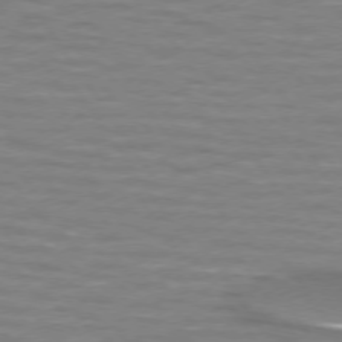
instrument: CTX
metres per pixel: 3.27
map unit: lApd
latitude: 74.1011
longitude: -51.7827
